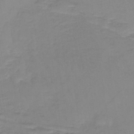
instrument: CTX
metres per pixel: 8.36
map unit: HNb
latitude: -36.9163
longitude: 53.2942
